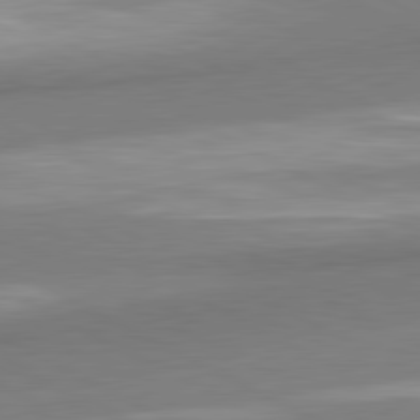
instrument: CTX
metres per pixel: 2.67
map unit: lApd
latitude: 81.0647
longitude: 167.9178
